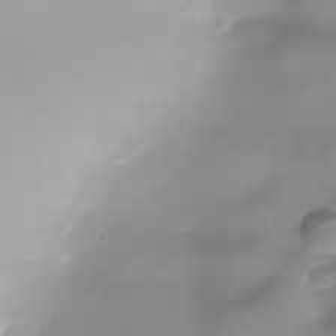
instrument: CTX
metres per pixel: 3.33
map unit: Nhe
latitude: -37.5399
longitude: -118.4601
